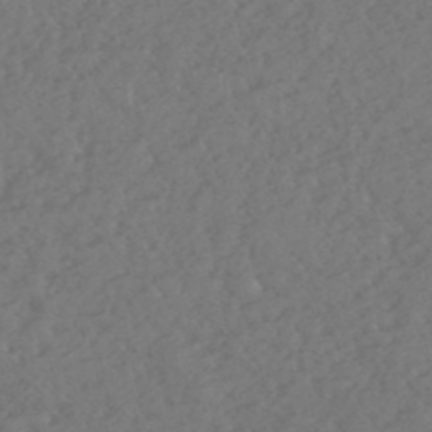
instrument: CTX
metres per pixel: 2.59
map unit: eHh
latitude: -51.2943
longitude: -23.9528
